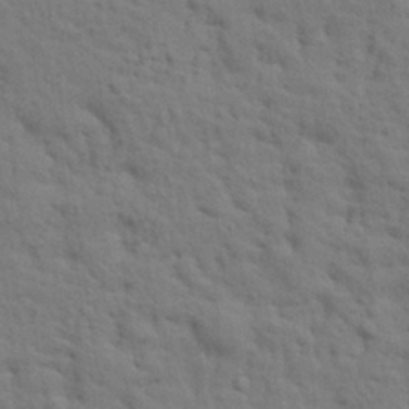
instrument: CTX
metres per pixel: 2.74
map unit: eHh
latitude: 25.1781
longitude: -79.5182
